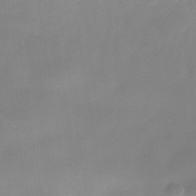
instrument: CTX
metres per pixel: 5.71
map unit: Nhe
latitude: -36.6140
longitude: -90.3845
